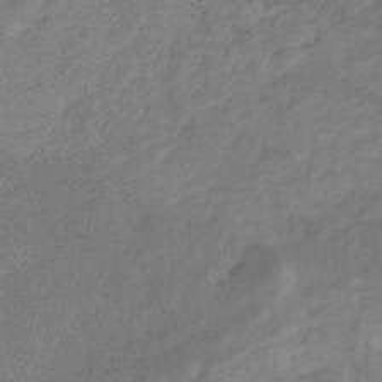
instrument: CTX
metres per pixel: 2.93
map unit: HNb
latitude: -31.3509
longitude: 61.0298
